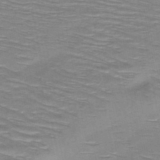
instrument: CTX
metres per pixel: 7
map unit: HNb
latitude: -47.5966
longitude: -48.3089
